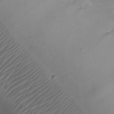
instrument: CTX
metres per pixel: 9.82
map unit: Ht
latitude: -3.1053
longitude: -20.0255
